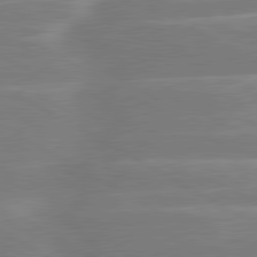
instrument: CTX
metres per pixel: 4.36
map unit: lApd
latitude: 80.7813
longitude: -128.2900
